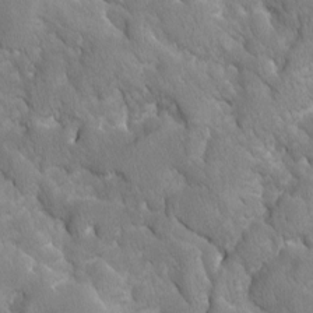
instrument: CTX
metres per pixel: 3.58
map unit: Ave
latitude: -11.3132
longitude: -118.8947
